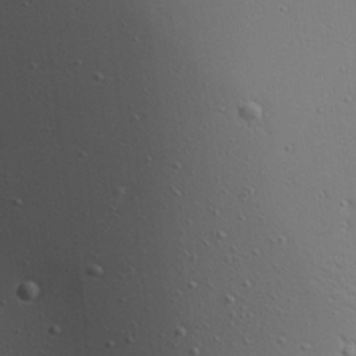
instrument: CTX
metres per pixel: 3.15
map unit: Aa
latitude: 18.8191
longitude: -141.3481
